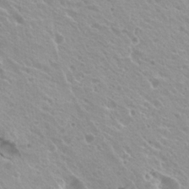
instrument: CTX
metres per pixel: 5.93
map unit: Hto
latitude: 20.4601
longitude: -33.7450
